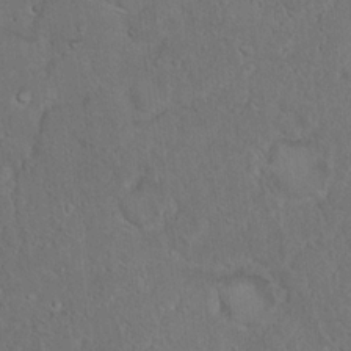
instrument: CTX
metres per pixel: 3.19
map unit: Hto
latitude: 16.6491
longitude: -37.8395
